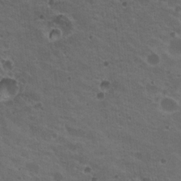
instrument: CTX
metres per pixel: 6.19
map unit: Nhu
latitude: 19.1025
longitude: -30.1578
